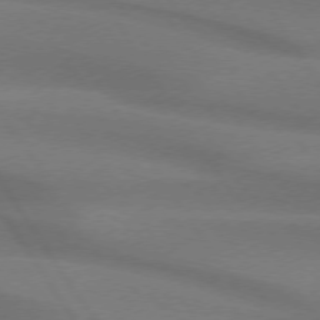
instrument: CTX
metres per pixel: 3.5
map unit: lApd
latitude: 74.0633
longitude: -62.8758
